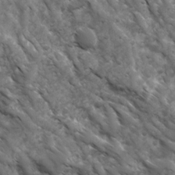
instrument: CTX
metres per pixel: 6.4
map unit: Ave
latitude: 17.3293
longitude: -132.2900
